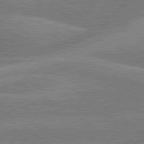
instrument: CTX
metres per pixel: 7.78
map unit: lApd
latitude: 79.7828
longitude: -133.7828
